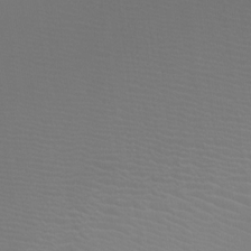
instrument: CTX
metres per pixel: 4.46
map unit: Htu
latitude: -12.2173
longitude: -71.1592
